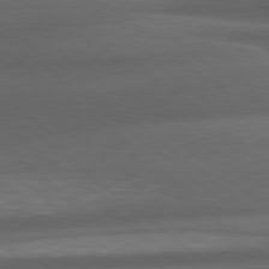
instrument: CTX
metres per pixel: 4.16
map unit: Hpe
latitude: 79.0648
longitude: -128.6868
